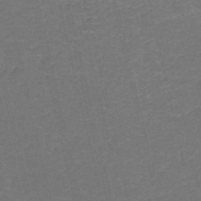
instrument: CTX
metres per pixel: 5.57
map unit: HNb
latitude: -50.9164
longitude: -48.9136
